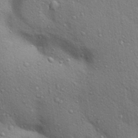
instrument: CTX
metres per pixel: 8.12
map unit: Aa
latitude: 30.0822
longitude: -147.8584
